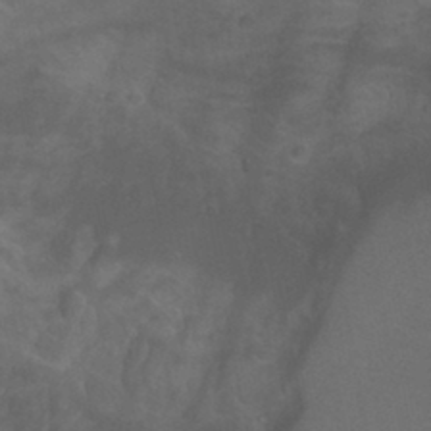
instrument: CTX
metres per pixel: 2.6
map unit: Nhu
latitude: -10.1606
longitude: -69.7827
